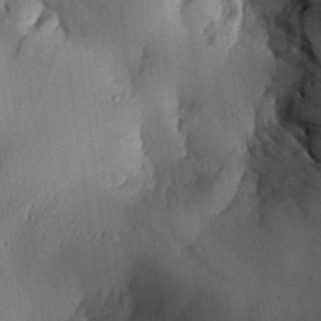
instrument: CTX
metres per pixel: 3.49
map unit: Aa
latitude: 29.0269
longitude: -136.9892
